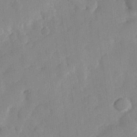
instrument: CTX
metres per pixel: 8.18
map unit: Hve
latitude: 25.9528
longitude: 148.8219
